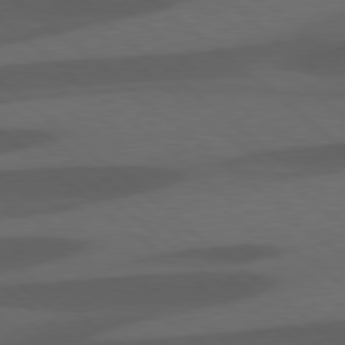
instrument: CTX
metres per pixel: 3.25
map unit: lApd
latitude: 78.2523
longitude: -54.9703
